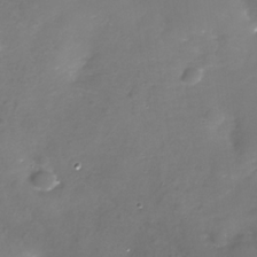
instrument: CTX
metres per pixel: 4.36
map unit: Nhe
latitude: -32.6897
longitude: -88.4790
